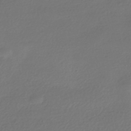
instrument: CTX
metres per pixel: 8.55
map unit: HNhu
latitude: -42.2928
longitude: 95.0108
